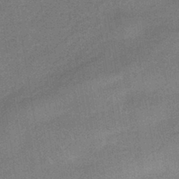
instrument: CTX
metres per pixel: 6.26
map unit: HNhu
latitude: -43.5777
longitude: 90.8597
